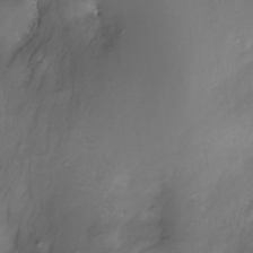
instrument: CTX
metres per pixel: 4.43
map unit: Nhe
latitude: -27.9745
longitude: -109.4993
